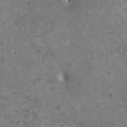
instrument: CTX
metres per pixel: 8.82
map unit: HNhu
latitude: -0.8030
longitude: 2.1416
